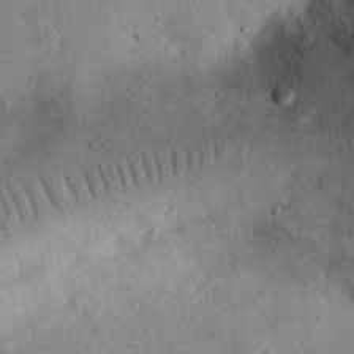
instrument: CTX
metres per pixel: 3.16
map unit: eHh
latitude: 23.6694
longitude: -68.9136
